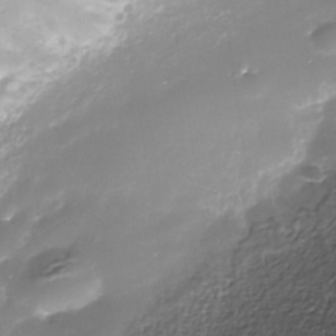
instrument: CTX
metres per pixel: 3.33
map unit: Nhe
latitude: -35.6344
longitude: -90.6302
